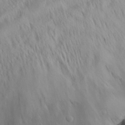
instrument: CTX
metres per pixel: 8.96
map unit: Aa
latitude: 29.3670
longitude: -134.0633
